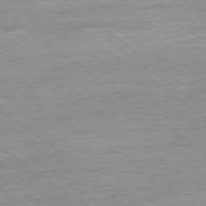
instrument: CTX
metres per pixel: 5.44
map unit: Ap
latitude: -77.8800
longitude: -82.1388
